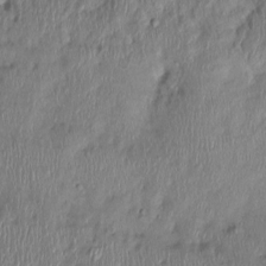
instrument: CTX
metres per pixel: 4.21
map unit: Nhu
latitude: -1.2187
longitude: -14.6302
